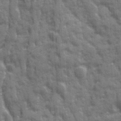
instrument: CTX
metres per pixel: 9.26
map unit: Ave
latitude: 20.1956
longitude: -133.7072
